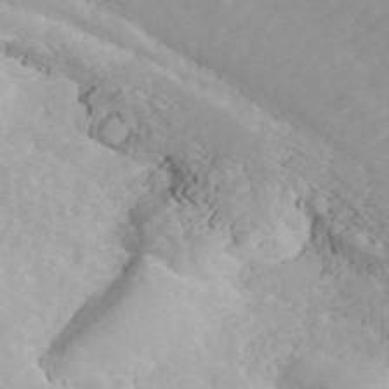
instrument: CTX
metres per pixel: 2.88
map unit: ANa
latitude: 42.6491
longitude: 34.0094
